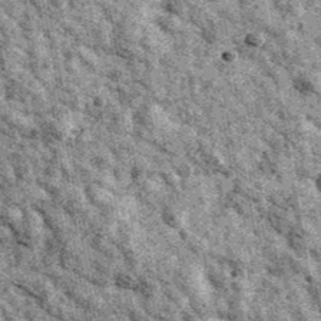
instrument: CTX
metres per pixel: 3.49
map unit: Ave
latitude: 40.7624
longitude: -107.2726
